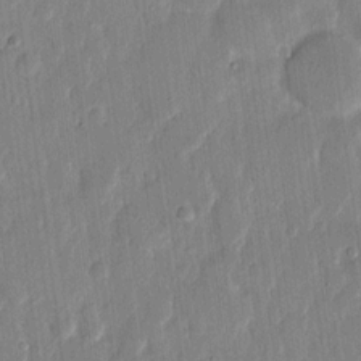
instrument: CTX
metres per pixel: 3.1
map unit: eHh
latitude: 13.5371
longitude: -69.4616
